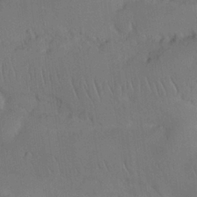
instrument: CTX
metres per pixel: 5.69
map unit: Nhu
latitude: 26.1767
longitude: -71.1970
